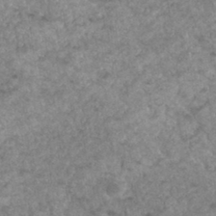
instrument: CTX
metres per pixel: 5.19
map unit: Hto
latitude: 34.1011
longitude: -49.5371
